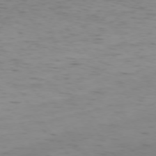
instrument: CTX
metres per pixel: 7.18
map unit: Ap
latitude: -75.1809
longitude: -79.9150
